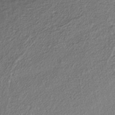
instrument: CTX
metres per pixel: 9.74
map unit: lHb
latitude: -39.4455
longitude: 61.6911
